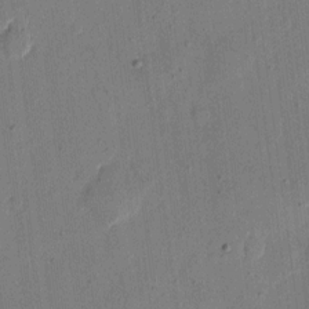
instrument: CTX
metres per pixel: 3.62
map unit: eHh
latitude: 11.2537
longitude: -69.1781
